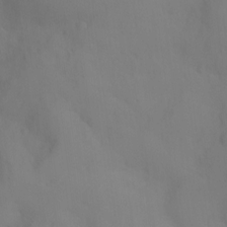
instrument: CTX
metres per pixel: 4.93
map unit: Ht
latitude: -15.5210
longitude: -51.2537
